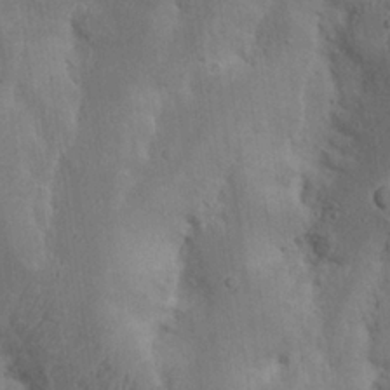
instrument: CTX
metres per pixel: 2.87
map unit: Nhu
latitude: 18.4790
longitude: -73.7828
